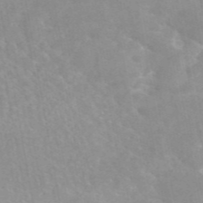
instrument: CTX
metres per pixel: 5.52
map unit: eAb
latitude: 45.4426
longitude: 124.8219
